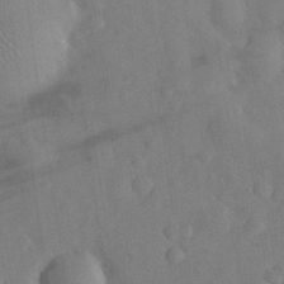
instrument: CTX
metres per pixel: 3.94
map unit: eHh
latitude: 30.9514
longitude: -71.1592
